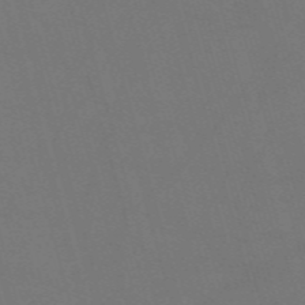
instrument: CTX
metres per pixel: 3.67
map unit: Nve
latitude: -59.1242
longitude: 62.3117
